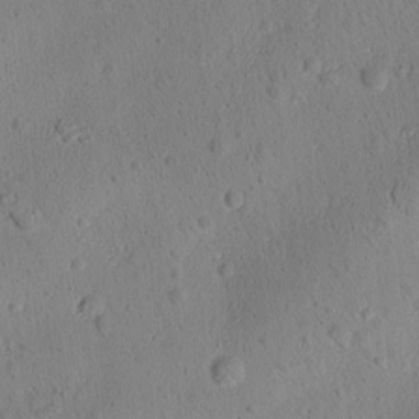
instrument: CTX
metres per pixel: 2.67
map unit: Ave
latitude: -10.1417
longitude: -121.5560
